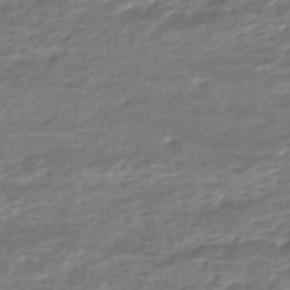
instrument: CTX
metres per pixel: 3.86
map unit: HNhu
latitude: -45.3888
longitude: 104.1983
